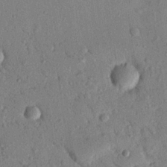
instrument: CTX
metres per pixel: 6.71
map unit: Nhu
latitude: 21.1970
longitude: -78.5168
